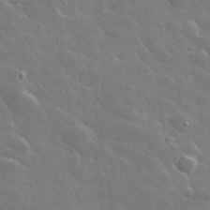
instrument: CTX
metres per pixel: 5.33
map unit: lHvf
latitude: 36.2523
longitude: -91.6316
